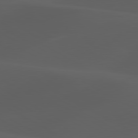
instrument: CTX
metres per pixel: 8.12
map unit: lApd
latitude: 80.1200
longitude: -89.5372
